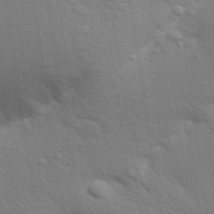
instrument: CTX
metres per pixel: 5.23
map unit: Aa
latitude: 31.9906
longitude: -146.1389
